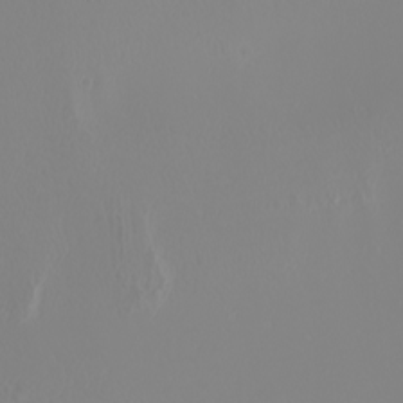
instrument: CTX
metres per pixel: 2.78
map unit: Nhu
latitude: -7.1431
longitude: -93.9528
